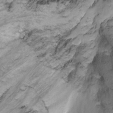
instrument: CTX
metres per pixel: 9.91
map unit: Nhu
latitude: -13.1620
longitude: -51.7638
